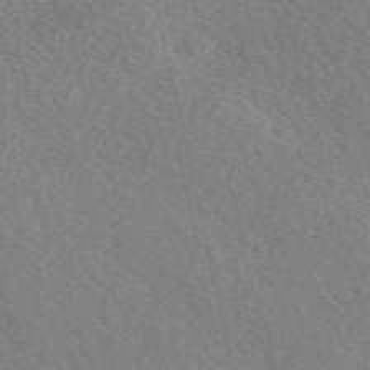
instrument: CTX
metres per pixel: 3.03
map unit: eAb
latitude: 51.3292
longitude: 113.8423
